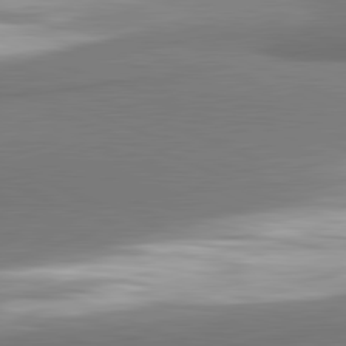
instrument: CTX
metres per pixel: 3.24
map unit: lApd
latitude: 81.7827
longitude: 165.3510
